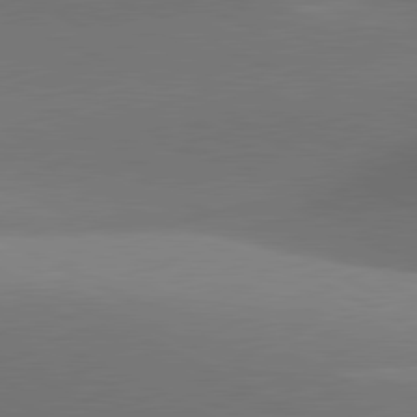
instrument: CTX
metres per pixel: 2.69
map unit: lApd
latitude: 81.2348
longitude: 134.8597
